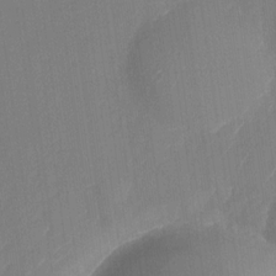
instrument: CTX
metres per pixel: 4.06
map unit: Nhu
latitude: -28.3873
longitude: -65.6883
